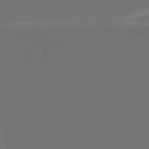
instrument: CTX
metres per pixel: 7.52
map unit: Ap
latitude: -78.3873
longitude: -97.8016
